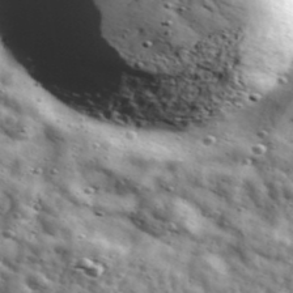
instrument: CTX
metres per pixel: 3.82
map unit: Ave
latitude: 41.7072
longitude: -107.2726
